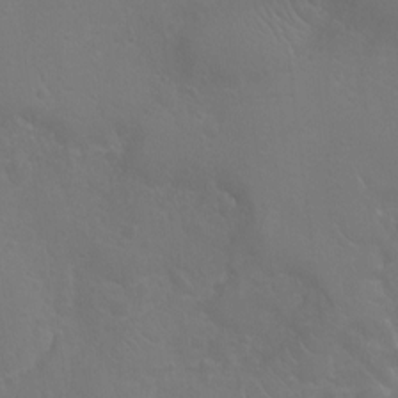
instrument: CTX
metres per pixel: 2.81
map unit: Nhu
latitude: -10.0850
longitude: -20.5735
